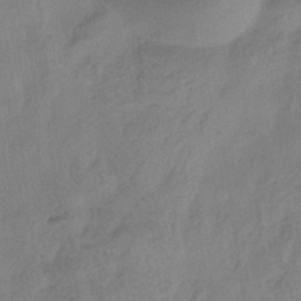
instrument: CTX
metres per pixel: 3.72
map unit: eHb
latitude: -35.9556
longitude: 81.1620
